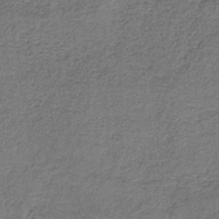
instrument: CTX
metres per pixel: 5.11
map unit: HNb
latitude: -34.8030
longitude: 54.1228
